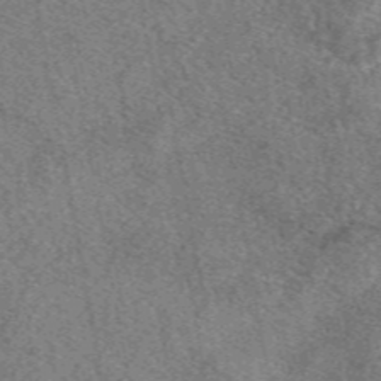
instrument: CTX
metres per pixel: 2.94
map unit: eAb
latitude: 48.7246
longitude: 111.8611
